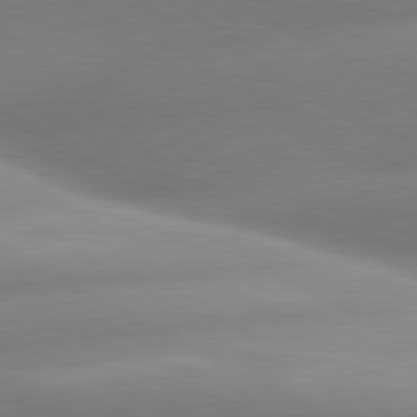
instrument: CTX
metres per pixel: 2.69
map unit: lApd
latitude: 80.4412
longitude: -158.6302
